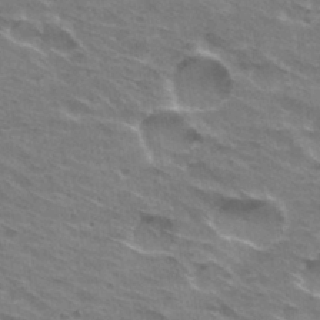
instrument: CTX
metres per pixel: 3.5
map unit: Hto
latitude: 30.9892
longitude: -44.7246
